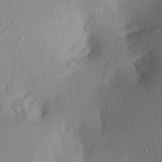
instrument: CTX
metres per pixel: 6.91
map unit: Aa
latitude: 20.7247
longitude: -147.1592
